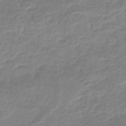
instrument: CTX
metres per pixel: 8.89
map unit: Nhe
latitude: -46.8408
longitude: 152.2739
